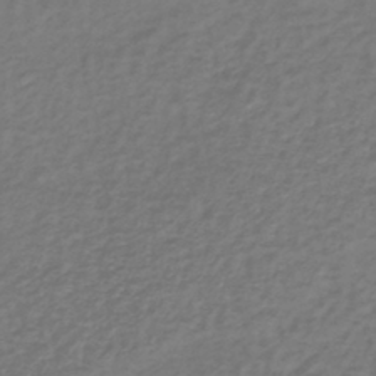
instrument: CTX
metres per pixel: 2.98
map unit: lHb
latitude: -39.1809
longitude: 72.0661
